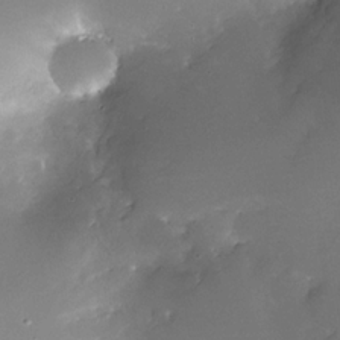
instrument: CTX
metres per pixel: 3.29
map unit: Nhe
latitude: -32.8975
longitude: -117.3293
